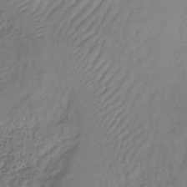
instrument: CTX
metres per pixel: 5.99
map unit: lHb
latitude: -35.6533
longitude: 69.5399
